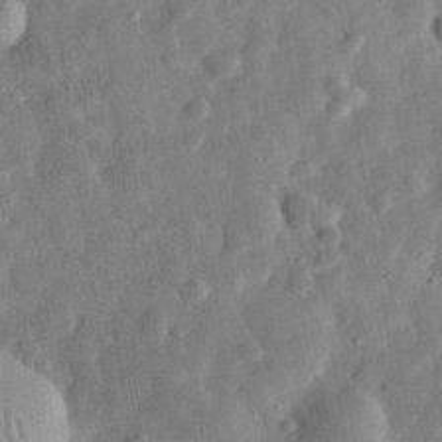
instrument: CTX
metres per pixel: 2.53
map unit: eHh
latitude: 32.3089
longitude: -76.4412
